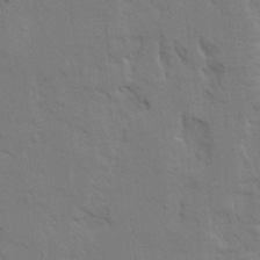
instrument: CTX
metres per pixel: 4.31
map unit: Ave
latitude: 22.3656
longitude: -130.2145
